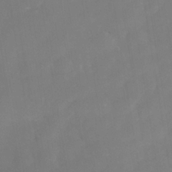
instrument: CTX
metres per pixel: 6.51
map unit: Nhe
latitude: -38.2740
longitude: -112.8569
